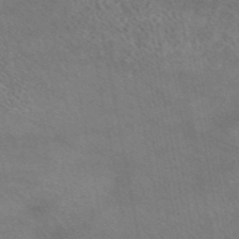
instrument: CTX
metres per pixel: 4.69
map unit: eAb
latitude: 44.9325
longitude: 115.1053
